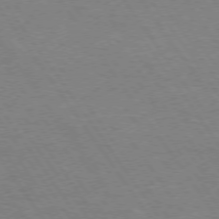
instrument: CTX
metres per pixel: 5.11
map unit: Hpe
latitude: 73.9151
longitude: -140.9891
